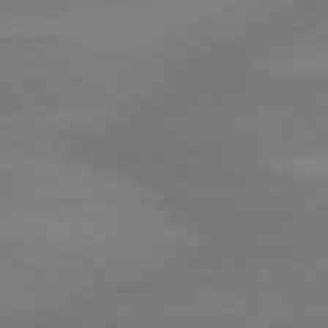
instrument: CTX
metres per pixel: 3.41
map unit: lApd
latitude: 80.0444
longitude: -145.4615
